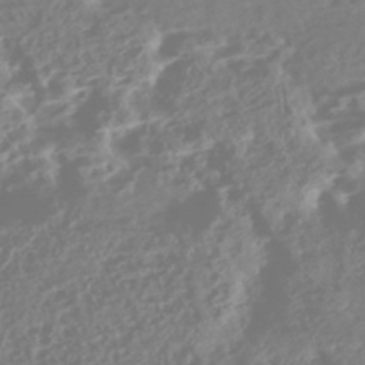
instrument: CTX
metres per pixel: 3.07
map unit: Nhe
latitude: -46.5762
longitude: 152.1605
